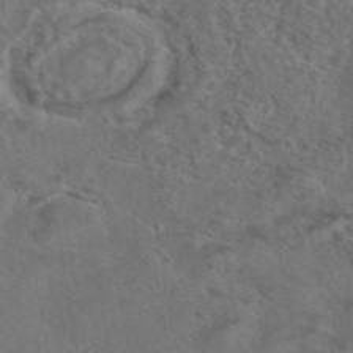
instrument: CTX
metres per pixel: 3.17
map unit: eAb
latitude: 43.3482
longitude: 104.1983
